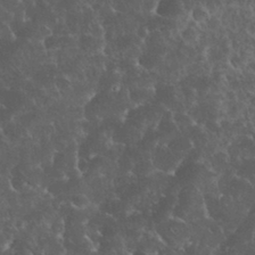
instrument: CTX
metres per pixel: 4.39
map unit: eHh
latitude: 33.8394
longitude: -64.8569
